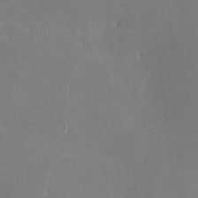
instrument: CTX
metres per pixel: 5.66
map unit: lHvf
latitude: -9.6344
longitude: -100.1767
